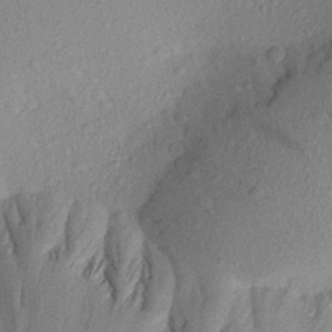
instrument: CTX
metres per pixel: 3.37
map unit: Aa
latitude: 22.3656
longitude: -144.7624
